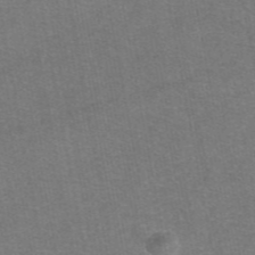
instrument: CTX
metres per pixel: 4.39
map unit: eAb
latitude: 47.3860
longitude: 105.5777
